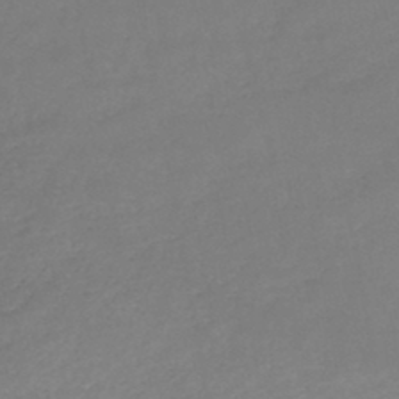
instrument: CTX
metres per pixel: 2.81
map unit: HNb
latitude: -45.7289
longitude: -35.6316
